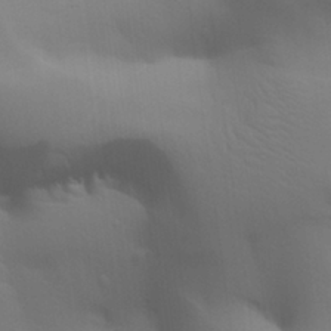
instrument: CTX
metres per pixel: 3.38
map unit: Aa
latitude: 27.5749
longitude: -138.9703
